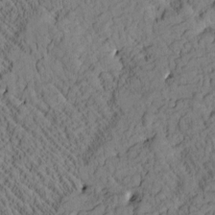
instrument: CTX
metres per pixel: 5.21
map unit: Htu
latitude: 0.9891
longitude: 176.5952
